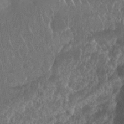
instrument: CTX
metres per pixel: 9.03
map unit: Nhu
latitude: 25.1592
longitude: -61.3292
